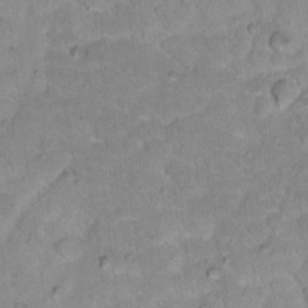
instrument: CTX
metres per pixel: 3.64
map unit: Hto
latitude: 17.7261
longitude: -35.7260
